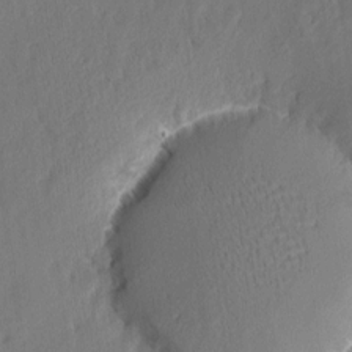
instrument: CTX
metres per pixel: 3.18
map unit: eHh
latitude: 5.6694
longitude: -76.8947
